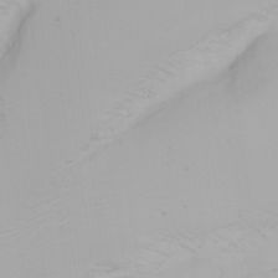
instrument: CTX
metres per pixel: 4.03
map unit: Nhu
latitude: -0.2173
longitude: -76.9513
